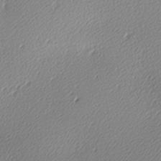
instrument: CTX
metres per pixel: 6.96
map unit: lAa
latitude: -10.1795
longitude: -127.1214
